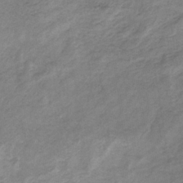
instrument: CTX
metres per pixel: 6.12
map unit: HNb
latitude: -32.5763
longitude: 61.9178
